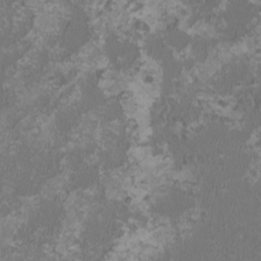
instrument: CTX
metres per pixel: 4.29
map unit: HNhu
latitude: 0.9324
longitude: -1.7827
